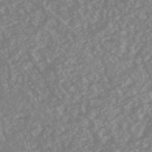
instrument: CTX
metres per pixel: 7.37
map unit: HNhu
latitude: -46.7841
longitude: 97.3699
